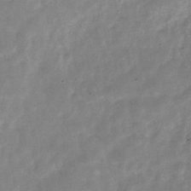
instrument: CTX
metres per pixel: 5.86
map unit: Hve
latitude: -31.2943
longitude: 92.4251
